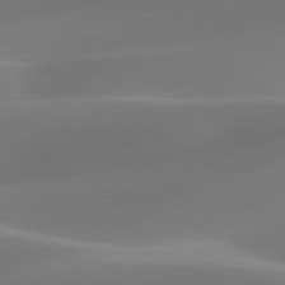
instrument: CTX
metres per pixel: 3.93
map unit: lApd
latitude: 79.8584
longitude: -92.2711
